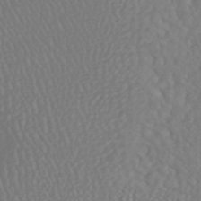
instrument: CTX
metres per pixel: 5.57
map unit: HNhu
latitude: -46.1417
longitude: 104.2172
